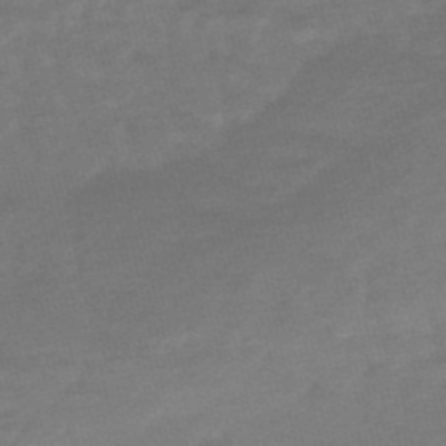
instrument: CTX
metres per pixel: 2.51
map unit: lHb
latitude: -48.3307
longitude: 83.0864
